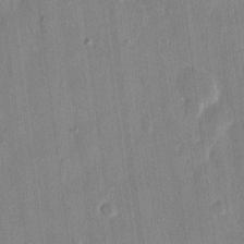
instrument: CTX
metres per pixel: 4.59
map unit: eHh
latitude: 13.4049
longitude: -69.5749
